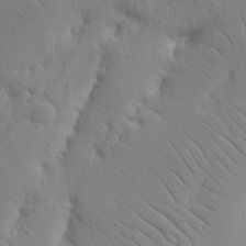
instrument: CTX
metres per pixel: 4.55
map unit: Nhu
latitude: 21.2915
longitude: -73.8395
